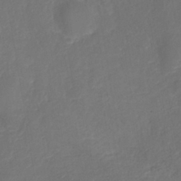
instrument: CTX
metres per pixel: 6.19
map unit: eHh
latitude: -40.2172
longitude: -26.1011
